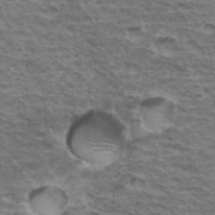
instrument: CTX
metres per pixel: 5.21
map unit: Hto
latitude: 34.5356
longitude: -43.1025
